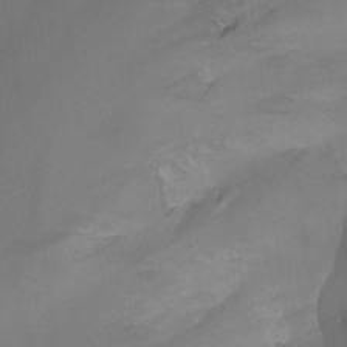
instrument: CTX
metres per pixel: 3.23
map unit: Ht
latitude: -14.8408
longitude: -54.8569
